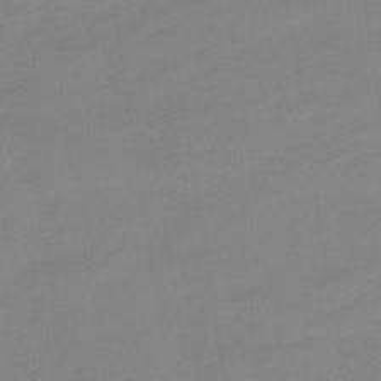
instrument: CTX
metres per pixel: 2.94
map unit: eHb
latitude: -48.3118
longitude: 87.5966
